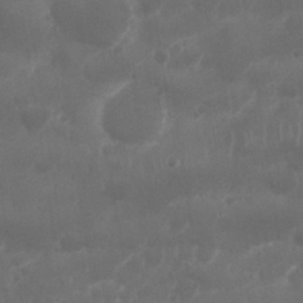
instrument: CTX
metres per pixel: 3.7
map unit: Nhu
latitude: 25.4993
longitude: -62.0822
